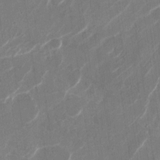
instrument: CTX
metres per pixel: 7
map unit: Nhu
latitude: -29.6911
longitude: -71.2159
